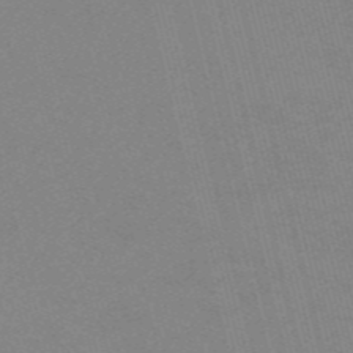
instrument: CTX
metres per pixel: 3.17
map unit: HNb
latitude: -54.7463
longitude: -45.1214
